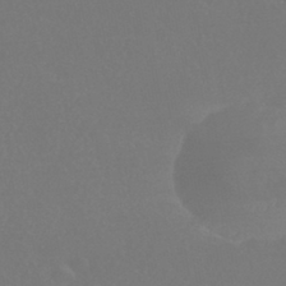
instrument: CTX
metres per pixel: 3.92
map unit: HNhu
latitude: -42.7085
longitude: 94.1794
